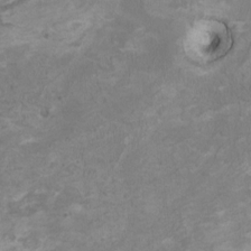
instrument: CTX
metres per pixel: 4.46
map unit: HNhu
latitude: 3.5371
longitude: -4.1767
